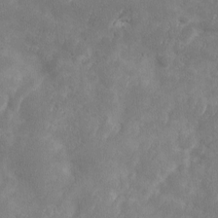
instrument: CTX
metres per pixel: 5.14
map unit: Ave
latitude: 10.3845
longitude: -105.8773
